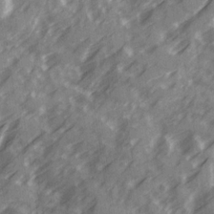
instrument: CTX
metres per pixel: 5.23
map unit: Ave
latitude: 20.2334
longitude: -131.4049
